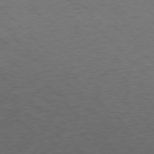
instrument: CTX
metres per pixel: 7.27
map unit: Ap
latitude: -77.1053
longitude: -85.6127
